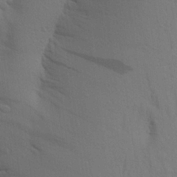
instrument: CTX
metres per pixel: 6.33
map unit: Aa
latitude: 24.6301
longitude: -148.7435
